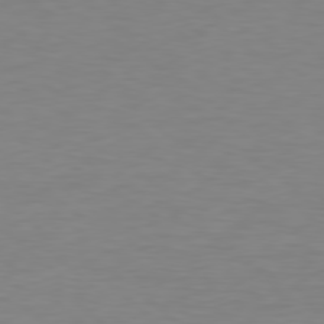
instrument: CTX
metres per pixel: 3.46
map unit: Hpe
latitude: 78.4979
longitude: -137.9906
